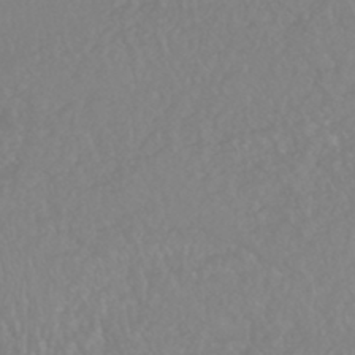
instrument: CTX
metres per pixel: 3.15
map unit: HNhu
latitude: -46.3306
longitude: 97.5399
